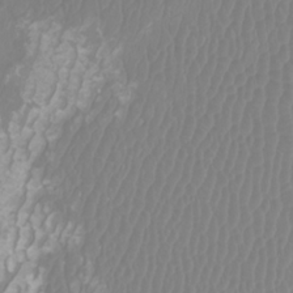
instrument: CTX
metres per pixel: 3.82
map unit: Htu
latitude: -9.8422
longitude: -74.6302
